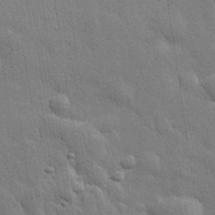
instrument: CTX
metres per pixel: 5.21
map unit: eHh
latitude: 31.1781
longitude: -78.8002
